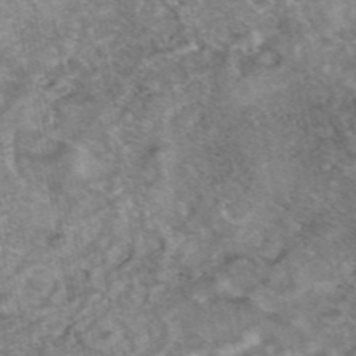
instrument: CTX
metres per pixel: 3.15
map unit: eAb
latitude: 46.9325
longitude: 118.5763
